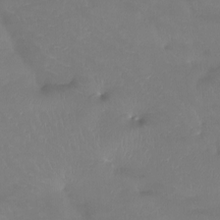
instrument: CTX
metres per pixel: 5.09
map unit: Htu
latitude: -13.9745
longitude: -46.6113
